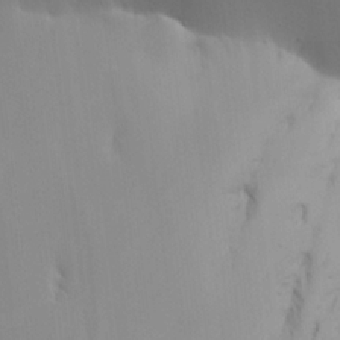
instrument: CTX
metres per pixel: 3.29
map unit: Aa
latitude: 19.7638
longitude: -145.1781
